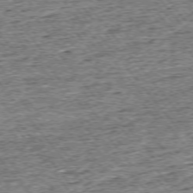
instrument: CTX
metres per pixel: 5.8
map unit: Ap
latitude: -75.5777
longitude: -91.8583
